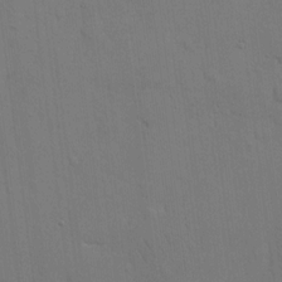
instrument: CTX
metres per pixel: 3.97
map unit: eHh
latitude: 13.4427
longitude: -70.3467
